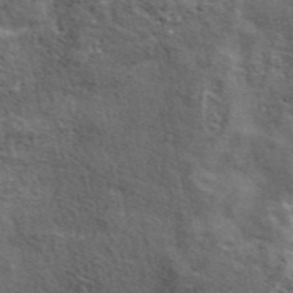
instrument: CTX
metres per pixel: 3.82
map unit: ANa
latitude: 49.0836
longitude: -82.4412
